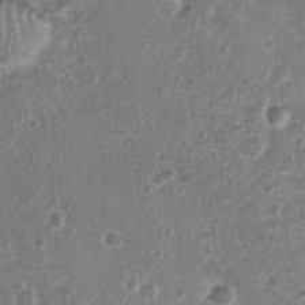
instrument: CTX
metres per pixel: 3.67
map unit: Nhu
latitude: 2.8947
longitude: -16.1577
